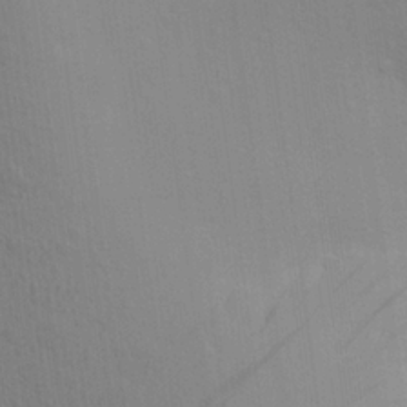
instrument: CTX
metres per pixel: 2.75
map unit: Aa
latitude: 23.2726
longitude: -145.4048
